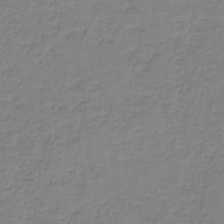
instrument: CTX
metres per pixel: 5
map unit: HNb
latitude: -37.4832
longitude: 53.3698
